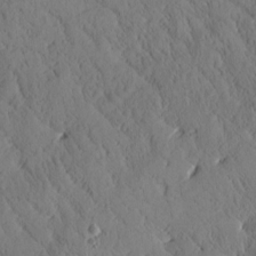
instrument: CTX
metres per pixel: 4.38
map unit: Htu
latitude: 0.3845
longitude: 176.2173
